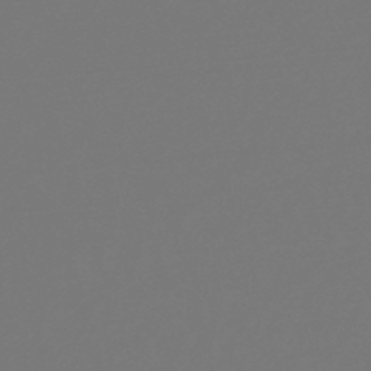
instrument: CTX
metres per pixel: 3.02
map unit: HNb
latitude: -43.9745
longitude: -38.4034
